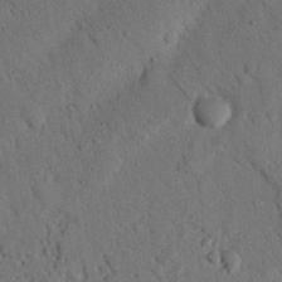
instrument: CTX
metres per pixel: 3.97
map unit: Nhu
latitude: 21.7828
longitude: -76.4412
